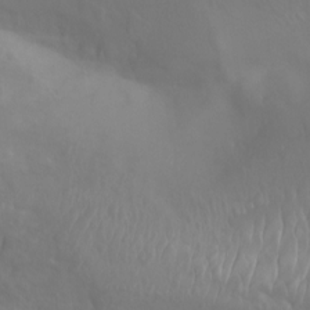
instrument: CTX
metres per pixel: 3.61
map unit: Aa
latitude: -8.0094
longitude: -78.4223
